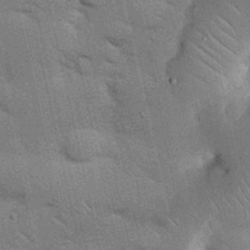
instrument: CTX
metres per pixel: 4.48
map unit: Nhu
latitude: 24.1577
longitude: -73.2159
